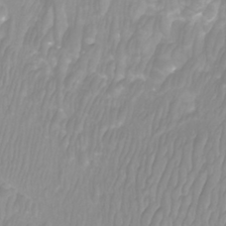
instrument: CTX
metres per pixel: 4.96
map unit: Htu
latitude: -9.6155
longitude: -75.2348
